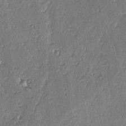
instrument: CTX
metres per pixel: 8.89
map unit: lAvf
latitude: -4.4818
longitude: -112.7813
